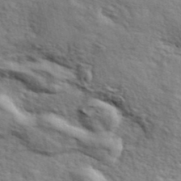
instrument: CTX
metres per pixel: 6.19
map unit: ANa
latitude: 42.9514
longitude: 48.0850
